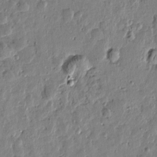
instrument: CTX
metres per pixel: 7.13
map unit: Htu
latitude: 1.0080
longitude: -178.4790
